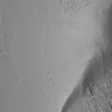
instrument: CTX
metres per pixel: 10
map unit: Aa
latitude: 18.4034
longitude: -148.5735
